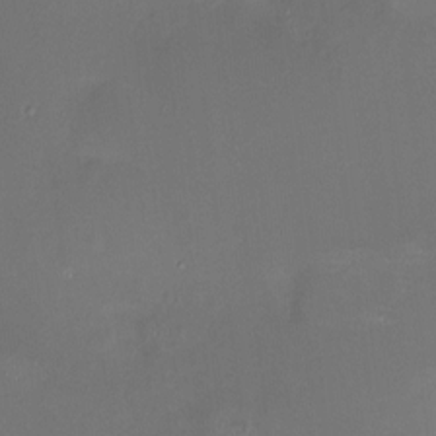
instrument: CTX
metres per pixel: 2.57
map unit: HNhu
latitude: 6.4790
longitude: 9.0675
